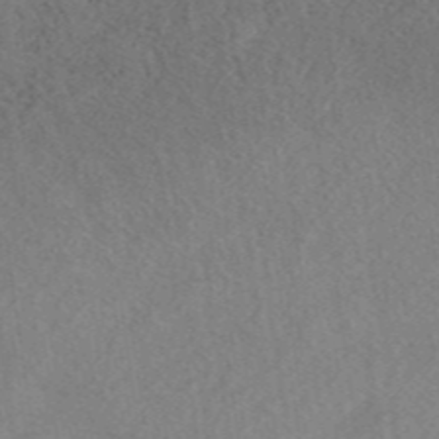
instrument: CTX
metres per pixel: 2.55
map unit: eAb
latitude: 41.6127
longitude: 109.8611
